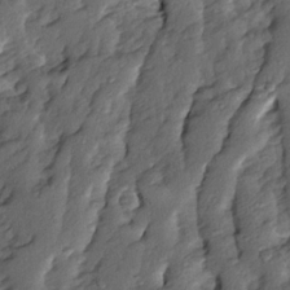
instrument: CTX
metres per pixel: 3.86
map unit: Ave
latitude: 13.8206
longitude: -134.6679
